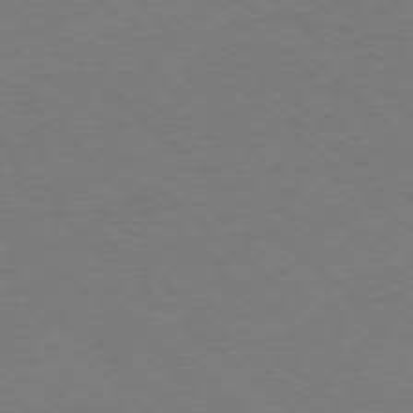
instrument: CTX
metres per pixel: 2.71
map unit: Ap
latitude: -77.2565
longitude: -77.3292
